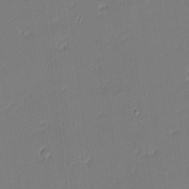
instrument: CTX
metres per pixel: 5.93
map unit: eHh
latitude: -3.3698
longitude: -81.9150
